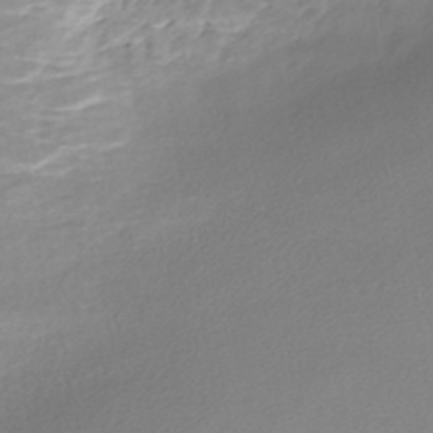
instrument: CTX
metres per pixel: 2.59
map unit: Nhe
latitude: -48.0472
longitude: -172.6679
